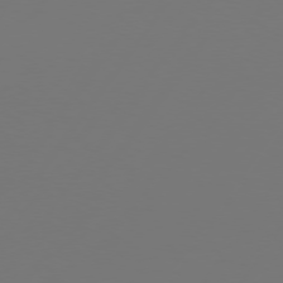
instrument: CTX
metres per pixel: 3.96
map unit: Hpe
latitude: 74.9136
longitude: -130.3090
